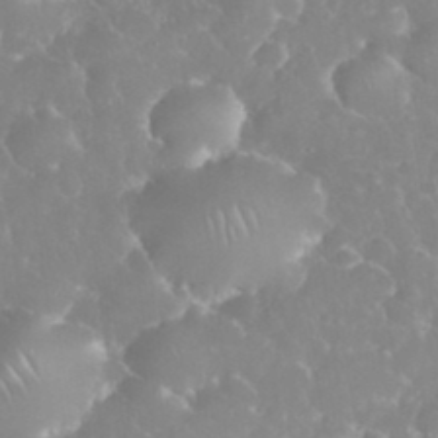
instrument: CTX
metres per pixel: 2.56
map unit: eHh
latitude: 34.7813
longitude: -63.3104
